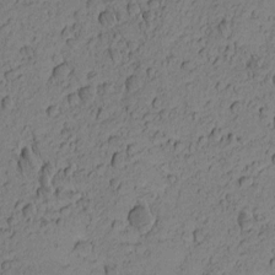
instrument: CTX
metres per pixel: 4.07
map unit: Nhu
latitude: -5.4265
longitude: -151.5371
